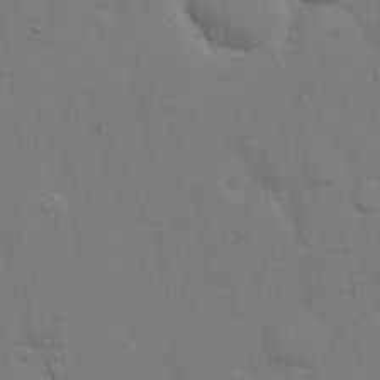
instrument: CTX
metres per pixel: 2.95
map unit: eHh
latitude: 11.2159
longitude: -67.1970
